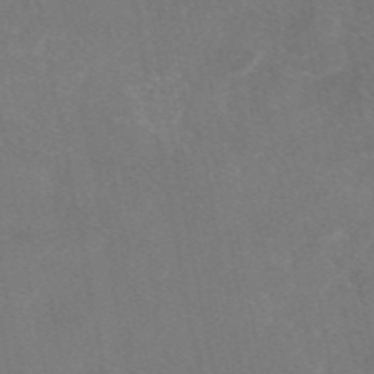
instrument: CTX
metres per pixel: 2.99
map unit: eAb
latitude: 47.5938
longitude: 120.2361
